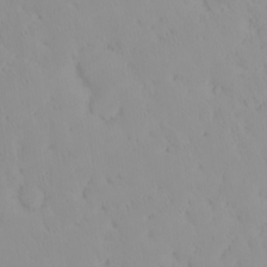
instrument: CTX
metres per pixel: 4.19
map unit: eHh
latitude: -1.7478
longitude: 20.1794
